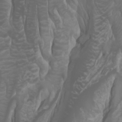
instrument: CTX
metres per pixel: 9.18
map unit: Htu
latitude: -0.6708
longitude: -76.9513
